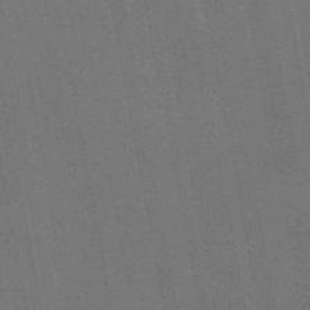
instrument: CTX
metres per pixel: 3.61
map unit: eAb
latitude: 46.6680
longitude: 121.8233
